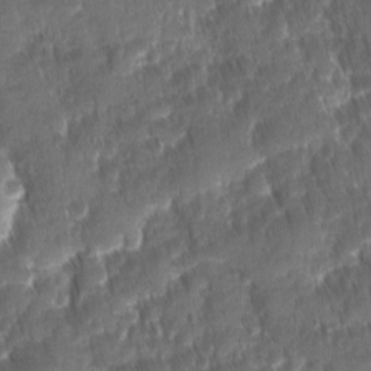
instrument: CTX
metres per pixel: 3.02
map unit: Ave
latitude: -10.9920
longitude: -119.8016
